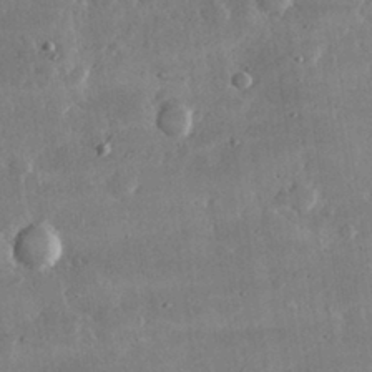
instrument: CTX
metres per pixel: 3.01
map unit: lHvf
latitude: 32.1578
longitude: -91.3104
